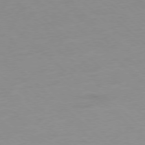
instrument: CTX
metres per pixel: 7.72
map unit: Hpe
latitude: -78.2550
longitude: -21.1214
